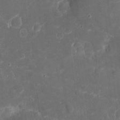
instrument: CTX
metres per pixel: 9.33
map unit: eHh
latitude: 4.7435
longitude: -70.2522
